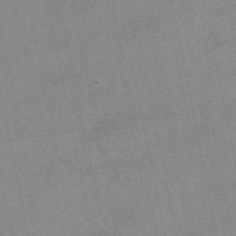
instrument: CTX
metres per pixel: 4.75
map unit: eAb
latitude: 49.6316
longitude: 106.2551
